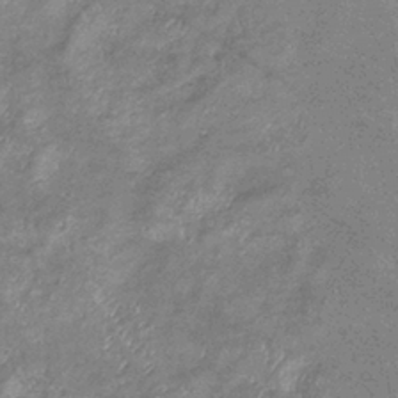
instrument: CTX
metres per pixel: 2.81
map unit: eHb
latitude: -37.1431
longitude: 76.2739
